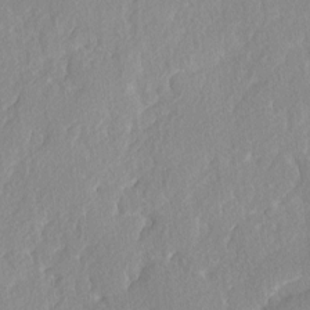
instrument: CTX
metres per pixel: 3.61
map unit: lAvf
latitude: -4.9352
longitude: -108.9702
